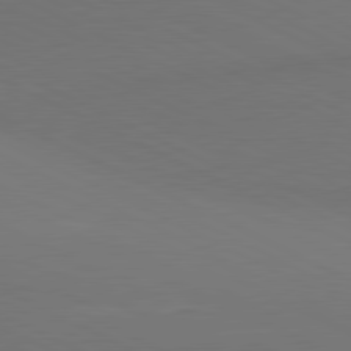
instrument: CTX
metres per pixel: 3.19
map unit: lApd
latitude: 81.0080
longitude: 137.8800
